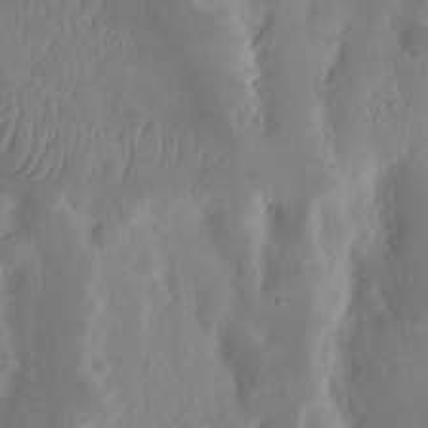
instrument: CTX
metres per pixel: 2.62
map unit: Nhu
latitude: 16.2523
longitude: -73.8962
